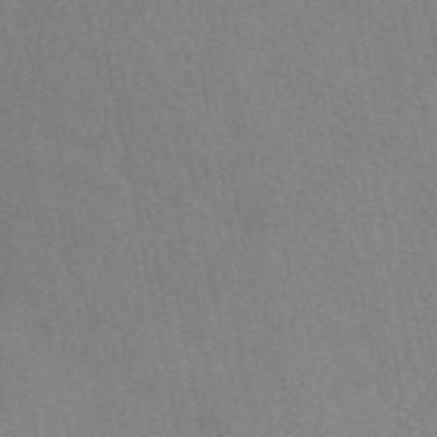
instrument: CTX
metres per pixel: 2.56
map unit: eAb
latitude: 50.4223
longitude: 116.5384
